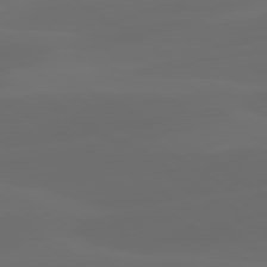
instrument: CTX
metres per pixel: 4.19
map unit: lApd
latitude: 80.2522
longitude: -90.8002
